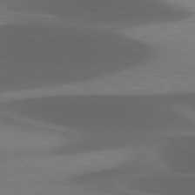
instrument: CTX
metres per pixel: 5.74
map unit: lApd
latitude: 78.6302
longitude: -48.8002
